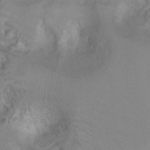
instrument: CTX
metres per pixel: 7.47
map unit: Ht
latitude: 2.3656
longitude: -24.6112
